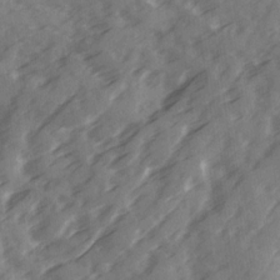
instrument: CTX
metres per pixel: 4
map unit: Ave
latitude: 19.0836
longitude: -131.1781
